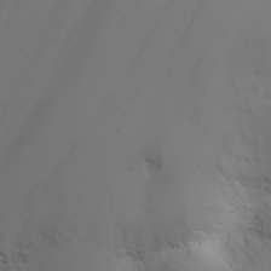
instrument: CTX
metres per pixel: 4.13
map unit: Nhu
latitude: -4.3495
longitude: -74.1767
